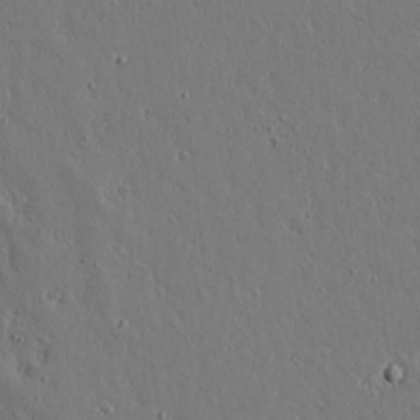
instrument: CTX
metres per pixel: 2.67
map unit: lAvf
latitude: 15.3293
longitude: -126.3656
